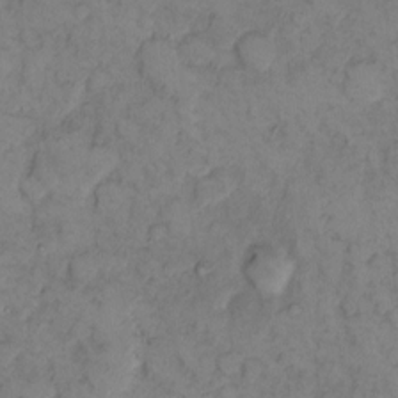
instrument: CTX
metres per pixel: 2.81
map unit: eHh
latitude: 11.7639
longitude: -62.8191
